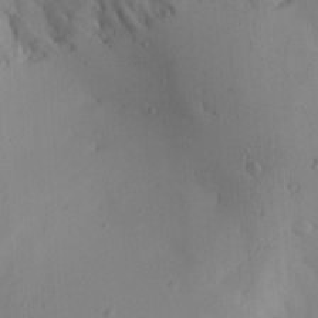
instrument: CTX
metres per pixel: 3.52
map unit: Aa
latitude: 26.4790
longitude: -131.8395
